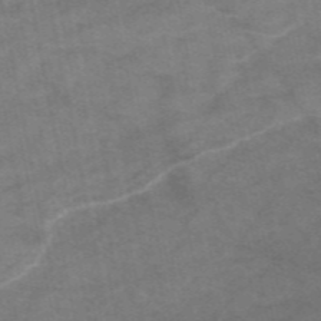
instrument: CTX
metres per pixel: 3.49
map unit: eAb
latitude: 48.6868
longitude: 103.7478
